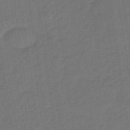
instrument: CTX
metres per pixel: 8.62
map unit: eHb
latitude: -47.1431
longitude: 87.5777
